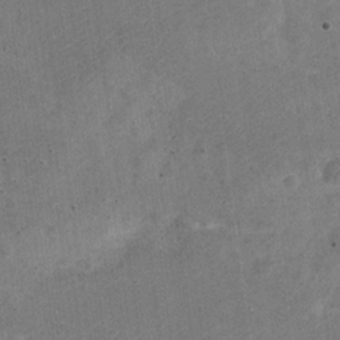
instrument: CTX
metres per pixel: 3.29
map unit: Nve
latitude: -25.8989
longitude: 107.1431
